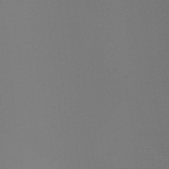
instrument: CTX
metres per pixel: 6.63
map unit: Ht
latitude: -4.0094
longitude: -61.5182
